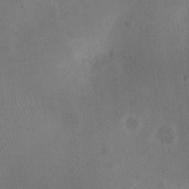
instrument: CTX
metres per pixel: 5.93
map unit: eHh
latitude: 23.9717
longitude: -70.4034
